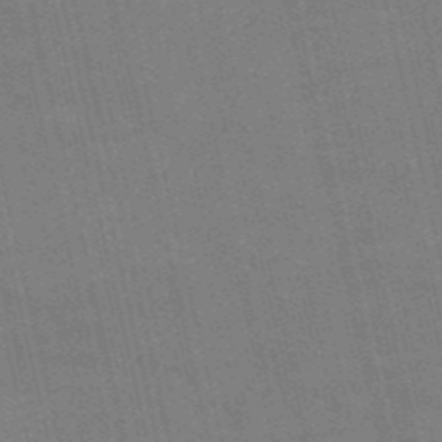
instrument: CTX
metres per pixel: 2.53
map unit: HNb
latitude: -52.8408
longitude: -40.8569
